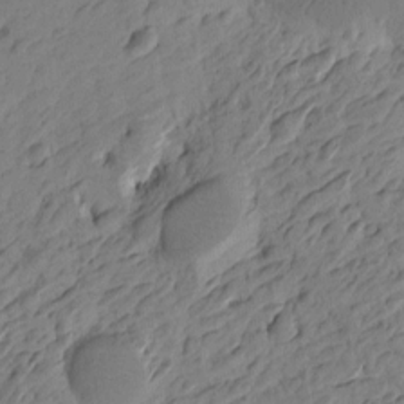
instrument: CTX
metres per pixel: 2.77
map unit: Htu
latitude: -3.8800
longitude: -176.1955
